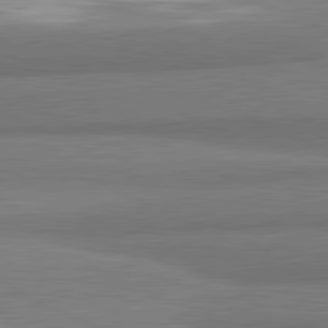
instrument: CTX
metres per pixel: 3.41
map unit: lApd
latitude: 81.9339
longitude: 174.4440
